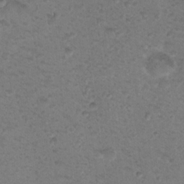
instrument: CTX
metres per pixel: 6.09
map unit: Nhu
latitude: 18.1766
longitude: -31.0081
